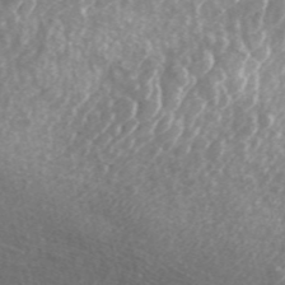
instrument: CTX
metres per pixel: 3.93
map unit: ANa
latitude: 45.0647
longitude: 29.7856
